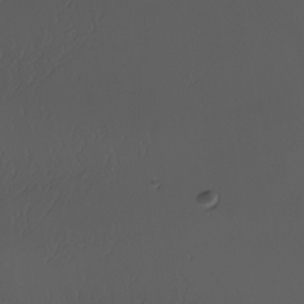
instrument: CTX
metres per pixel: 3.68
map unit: Nhu
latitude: -4.9919
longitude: -92.4601
